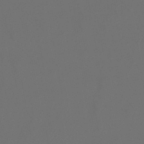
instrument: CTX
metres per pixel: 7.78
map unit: lHb
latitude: -47.9745
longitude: 71.3132
